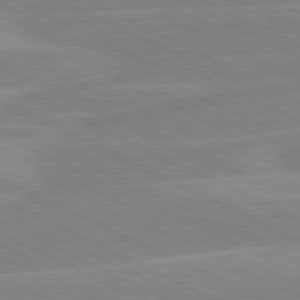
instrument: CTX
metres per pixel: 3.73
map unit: lApd
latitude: 81.1214
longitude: -128.2144
